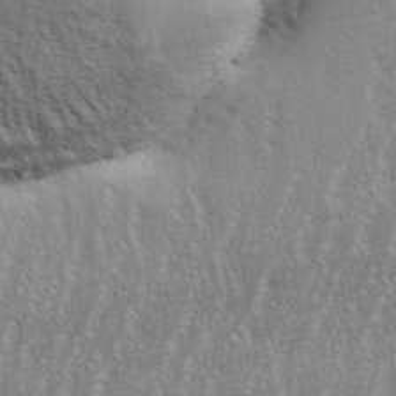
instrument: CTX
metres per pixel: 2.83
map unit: eHh
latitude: 34.4034
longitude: -132.1767
